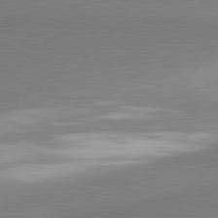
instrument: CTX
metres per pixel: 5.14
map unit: lApd
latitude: 80.5546
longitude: 166.9542
